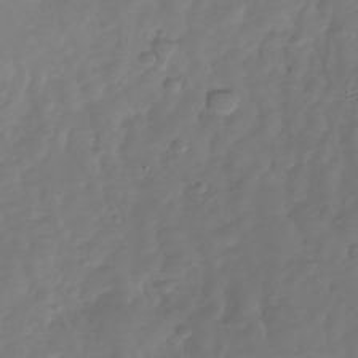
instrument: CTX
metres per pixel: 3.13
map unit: Nhu
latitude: -29.6911
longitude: -59.3482
